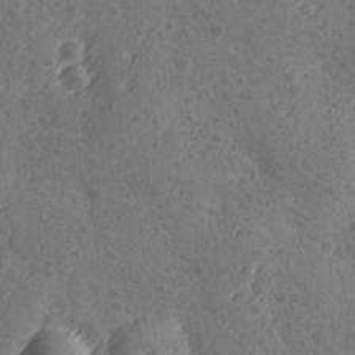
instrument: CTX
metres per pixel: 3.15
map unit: Ave
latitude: -9.2754
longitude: -118.6490
